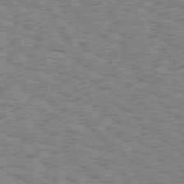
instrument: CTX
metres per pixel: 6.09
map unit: Hpe
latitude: 74.2334
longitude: -135.2348
